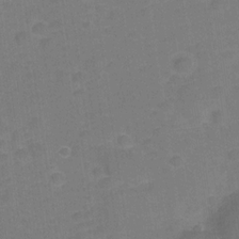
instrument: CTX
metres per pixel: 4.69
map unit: Hve
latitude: -28.3684
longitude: 93.4265
